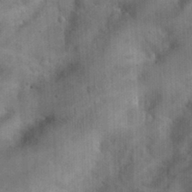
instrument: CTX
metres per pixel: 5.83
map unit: eHh
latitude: 25.5371
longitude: -65.3293
